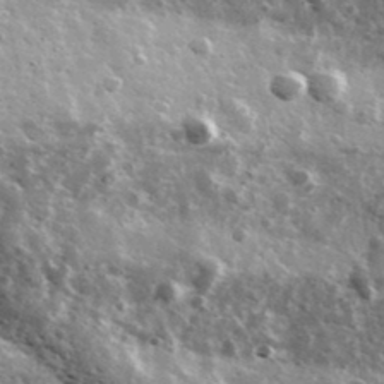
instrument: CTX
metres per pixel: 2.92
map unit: Ave
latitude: 38.3845
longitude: -108.1200
